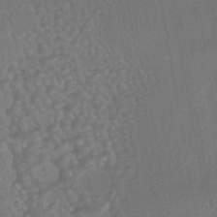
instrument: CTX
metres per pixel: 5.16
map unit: HNhu
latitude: -44.4440
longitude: 92.1984
